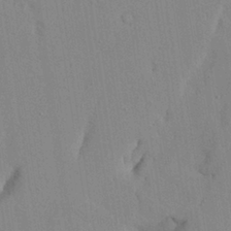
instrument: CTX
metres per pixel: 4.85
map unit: Nhu
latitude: 27.0459
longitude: -72.2712
